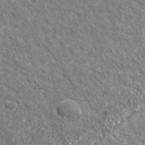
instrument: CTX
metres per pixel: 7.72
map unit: eHh
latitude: 43.9339
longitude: -89.0648
